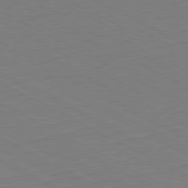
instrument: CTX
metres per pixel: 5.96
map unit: Hpe
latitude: -81.0109
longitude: 21.5021
